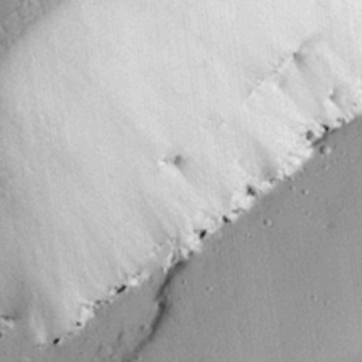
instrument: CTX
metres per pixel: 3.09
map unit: eHh
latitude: 25.2725
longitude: -89.1781
